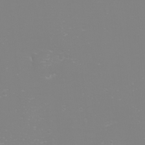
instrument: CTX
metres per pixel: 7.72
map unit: eHh
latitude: -6.7085
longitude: -79.5182
